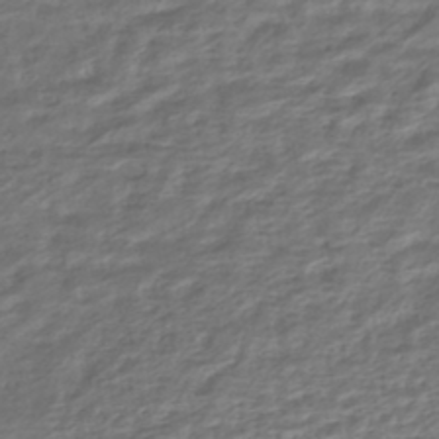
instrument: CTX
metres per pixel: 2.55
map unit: HNhu
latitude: -45.2754
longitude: 101.2942
